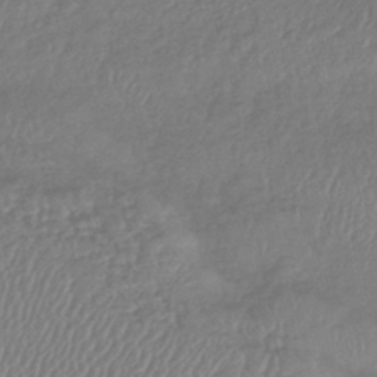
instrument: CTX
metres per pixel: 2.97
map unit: lHb
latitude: -42.2928
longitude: 81.7478
